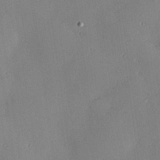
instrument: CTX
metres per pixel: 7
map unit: Hve
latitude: 26.1767
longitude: -91.1025
